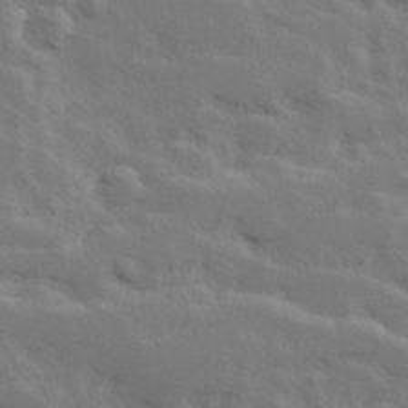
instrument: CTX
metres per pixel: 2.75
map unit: Hve
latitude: 25.4237
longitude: 145.2565
